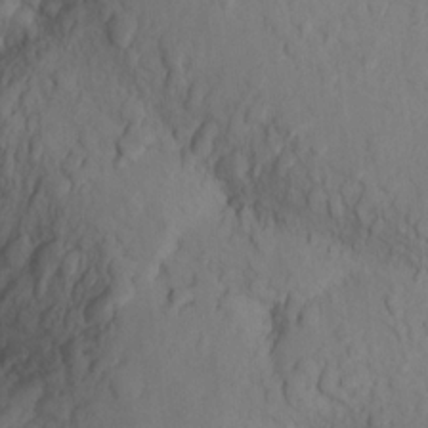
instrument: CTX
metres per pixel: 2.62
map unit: Ht
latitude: 11.7072
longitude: -32.5168
